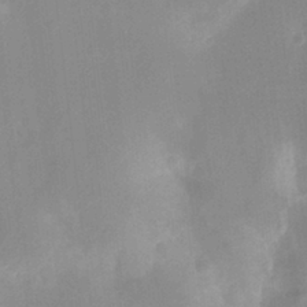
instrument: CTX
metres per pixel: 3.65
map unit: Ht
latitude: -14.2740
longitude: -54.3278
